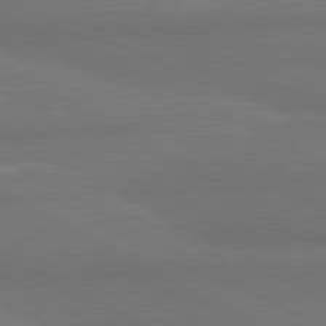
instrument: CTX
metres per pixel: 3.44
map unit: lApd
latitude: 80.7435
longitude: -179.5938
